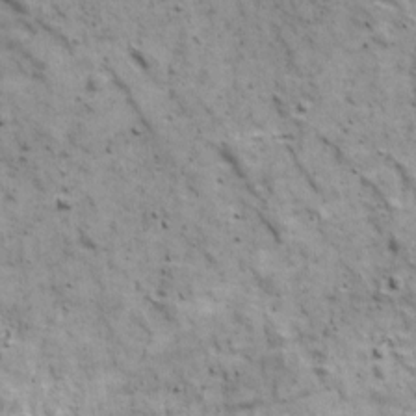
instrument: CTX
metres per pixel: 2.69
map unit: Ave
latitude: 17.5938
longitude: -133.9717
